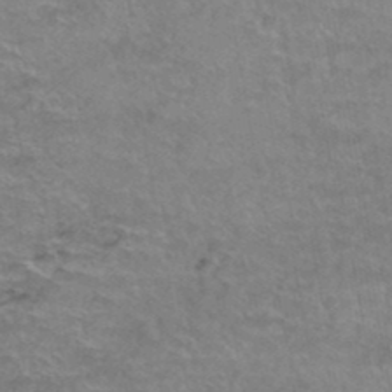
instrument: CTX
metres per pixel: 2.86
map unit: Hto
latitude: 38.9514
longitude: -42.8758
